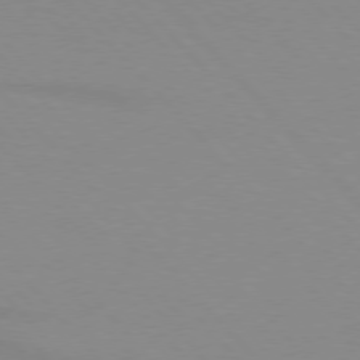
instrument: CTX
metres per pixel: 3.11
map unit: lApd
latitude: 76.1011
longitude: -84.8947
